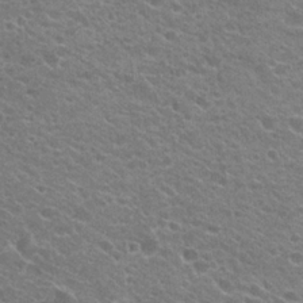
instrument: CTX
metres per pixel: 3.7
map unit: Hto
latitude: 23.5182
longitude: -35.7071
